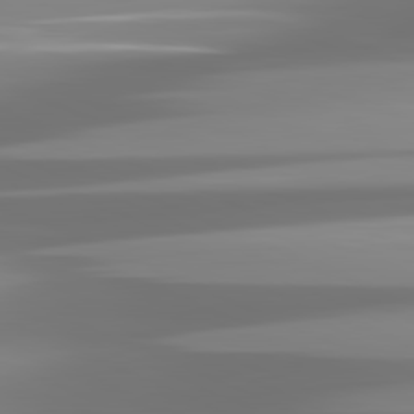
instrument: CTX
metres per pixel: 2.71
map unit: lApd
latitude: 81.6883
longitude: -137.6694
